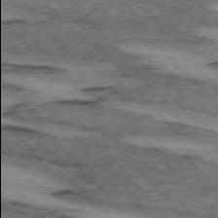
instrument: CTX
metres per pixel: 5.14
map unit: lApd
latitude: 74.7057
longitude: -77.9906
